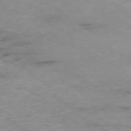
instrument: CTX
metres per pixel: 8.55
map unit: Ap
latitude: -80.3684
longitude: -54.0255
